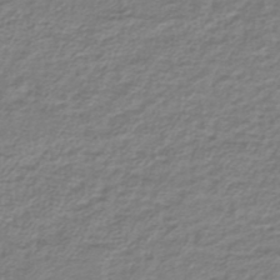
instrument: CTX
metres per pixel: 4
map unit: lHb
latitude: -42.0849
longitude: 70.2740
